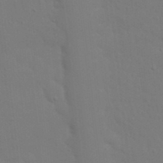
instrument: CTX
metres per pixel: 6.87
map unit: Nhu
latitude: 21.2348
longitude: -72.9136
